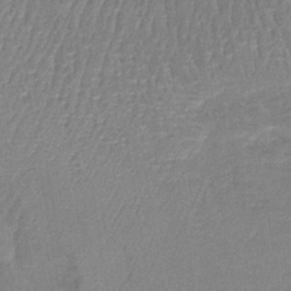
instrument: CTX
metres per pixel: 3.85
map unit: lHb
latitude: -38.6519
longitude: 61.3888
